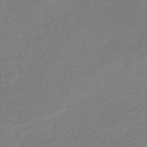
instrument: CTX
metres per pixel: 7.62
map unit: HNhu
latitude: -41.0864
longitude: 94.3873
